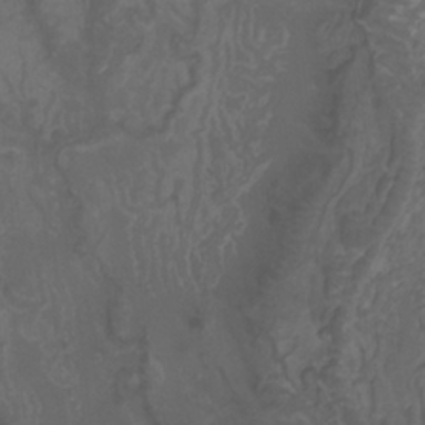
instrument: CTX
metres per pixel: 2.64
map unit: Nhu
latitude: -9.6722
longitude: -76.7435
